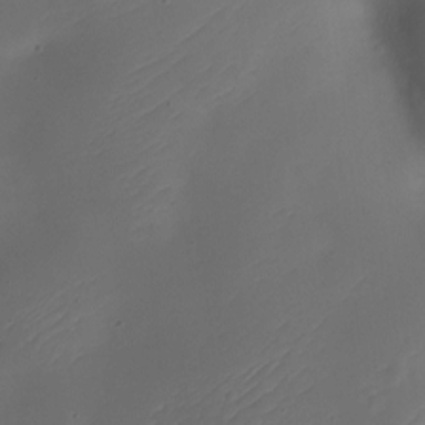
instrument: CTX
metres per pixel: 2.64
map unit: Nhe
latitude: -19.0675
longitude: 144.7841
